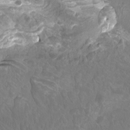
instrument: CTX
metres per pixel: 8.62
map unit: Htu
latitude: -12.4251
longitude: -70.4034
